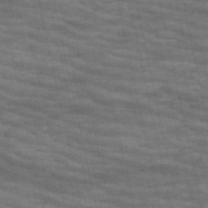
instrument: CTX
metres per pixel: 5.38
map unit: HNb
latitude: -53.4643
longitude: -43.7072
